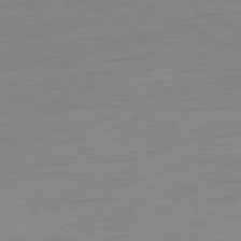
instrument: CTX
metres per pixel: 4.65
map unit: Ap
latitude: -80.7463
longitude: -78.2523
